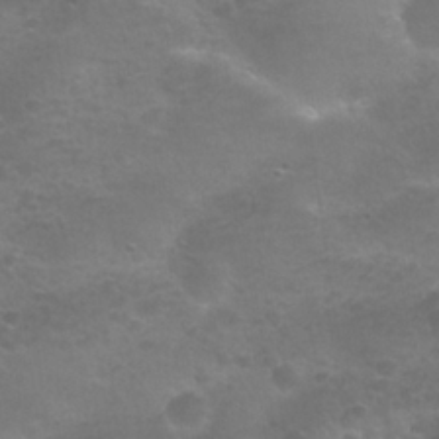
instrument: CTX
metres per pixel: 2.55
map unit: Nhu
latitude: 25.7449
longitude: -52.9136
